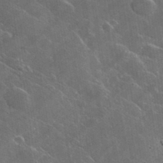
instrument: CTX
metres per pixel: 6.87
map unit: lHvf
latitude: 35.5749
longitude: -92.1577
